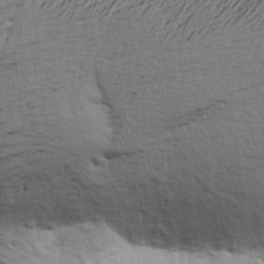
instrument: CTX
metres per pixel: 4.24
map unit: Aa
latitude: 23.5371
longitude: -150.3467
